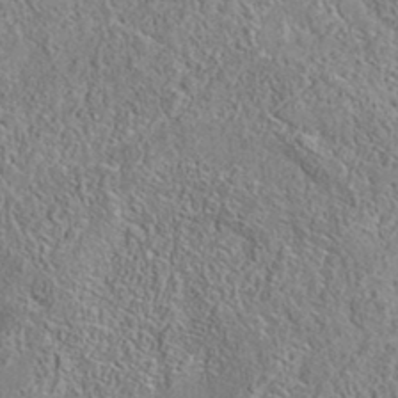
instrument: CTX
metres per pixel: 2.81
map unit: eAb
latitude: 35.7449
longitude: 113.9178
